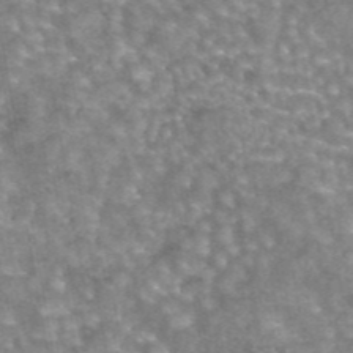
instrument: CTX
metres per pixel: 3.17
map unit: eAb
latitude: 44.3656
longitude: 105.9745
